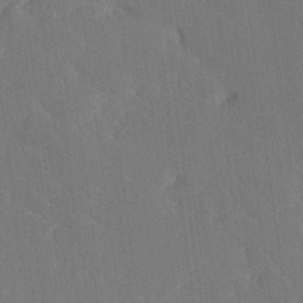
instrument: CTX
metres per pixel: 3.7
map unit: Ave
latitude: 19.9150
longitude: -137.4805
